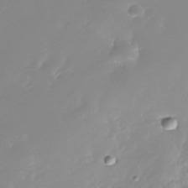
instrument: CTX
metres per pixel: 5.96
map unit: Nhe
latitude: -32.1984
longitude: -116.9892
